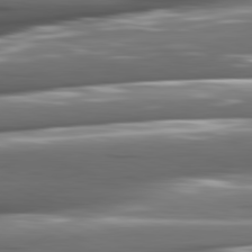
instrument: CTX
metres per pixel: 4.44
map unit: lApd
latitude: 81.8205
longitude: -144.3467
